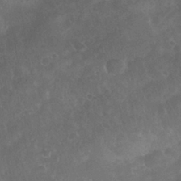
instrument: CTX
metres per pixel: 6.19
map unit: Nhu
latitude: 27.7072
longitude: -63.1403
